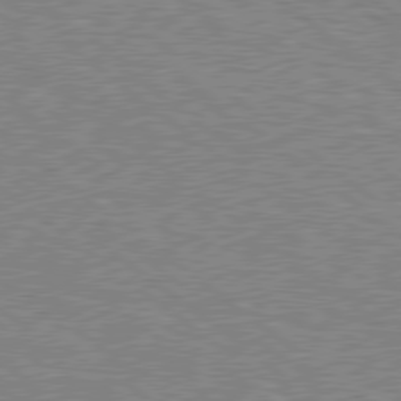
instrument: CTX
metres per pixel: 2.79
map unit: Hpe
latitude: 78.6680
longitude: -171.1214
